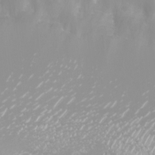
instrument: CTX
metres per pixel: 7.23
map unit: eHh
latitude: -7.2565
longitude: -77.3481
